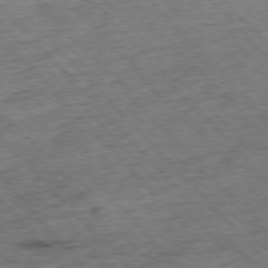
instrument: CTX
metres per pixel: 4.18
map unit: Hpe
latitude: -76.8408
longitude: -16.2900
